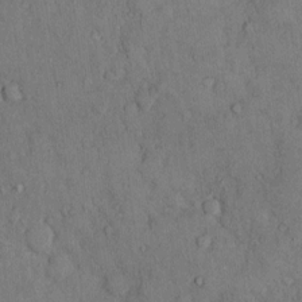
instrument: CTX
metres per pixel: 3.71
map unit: Hto
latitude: 9.8772
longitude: -59.5560
